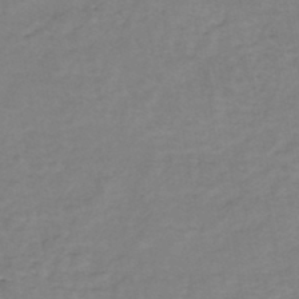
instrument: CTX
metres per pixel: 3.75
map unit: eHh
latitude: -46.0472
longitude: -29.7072
